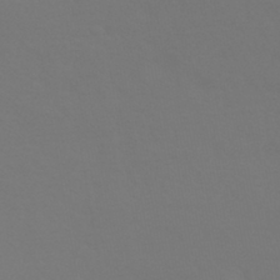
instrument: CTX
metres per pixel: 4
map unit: HNhu
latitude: -43.3320
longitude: 93.8989
